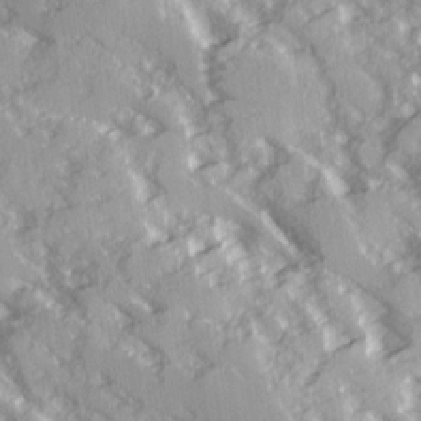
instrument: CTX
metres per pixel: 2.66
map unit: Ave
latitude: 16.0633
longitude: -130.2523
